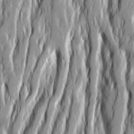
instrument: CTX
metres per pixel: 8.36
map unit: Ave
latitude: 14.8758
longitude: -135.3292
